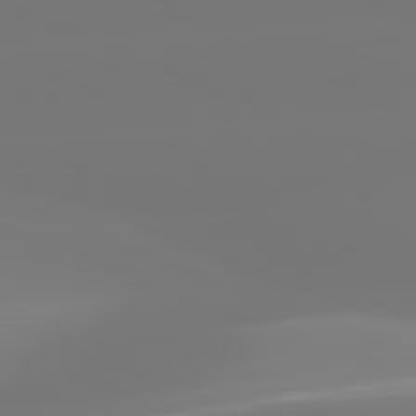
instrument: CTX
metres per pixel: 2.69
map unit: lApd
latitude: 81.7827
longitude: -150.5734
